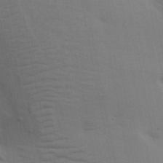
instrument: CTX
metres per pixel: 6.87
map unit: lAa
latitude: 18.9324
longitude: -138.8569
